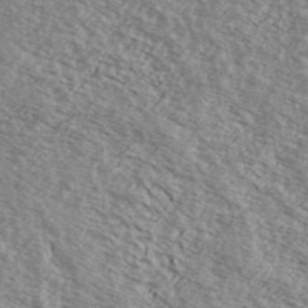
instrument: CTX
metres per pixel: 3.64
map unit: Ave
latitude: 38.8191
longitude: -109.1592
